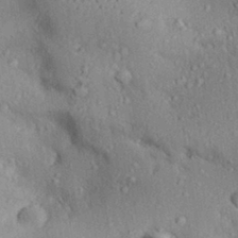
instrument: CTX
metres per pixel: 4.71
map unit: Aa
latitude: 29.3481
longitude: -131.6127
